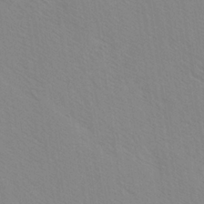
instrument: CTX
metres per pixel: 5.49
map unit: lAvf
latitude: -2.1416
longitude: -113.0269
